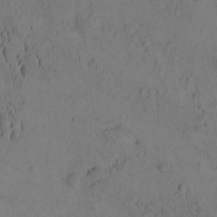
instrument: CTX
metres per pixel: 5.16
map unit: eHh
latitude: -1.7478
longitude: 16.5196
